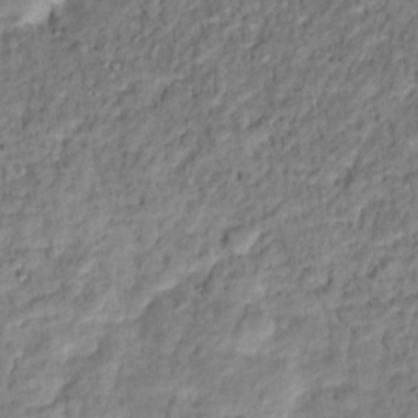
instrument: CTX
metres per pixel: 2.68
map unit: Hto
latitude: 12.4223
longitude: -38.0255
